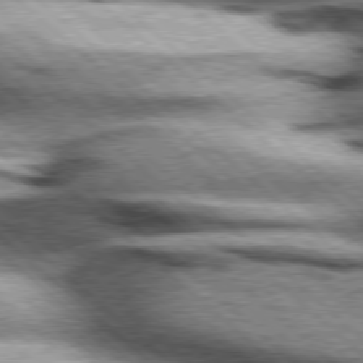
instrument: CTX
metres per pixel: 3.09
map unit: Hpe
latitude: 77.5560
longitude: -156.2711
